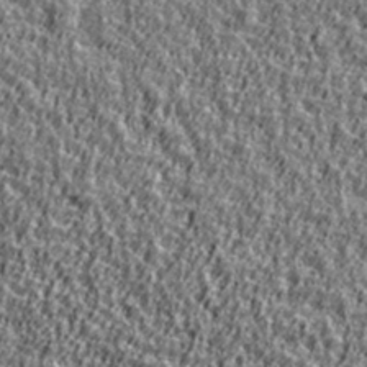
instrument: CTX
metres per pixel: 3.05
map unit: Ave
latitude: 41.9717
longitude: -112.4601
